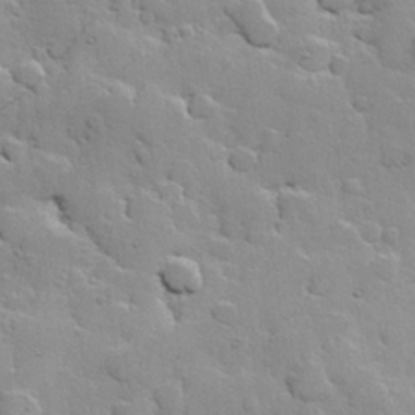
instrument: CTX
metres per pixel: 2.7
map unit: Hve
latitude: 24.0633
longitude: 148.8219
